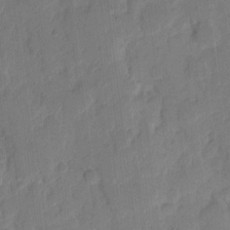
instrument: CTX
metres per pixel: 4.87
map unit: eHh
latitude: 8.4034
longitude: -65.2537
